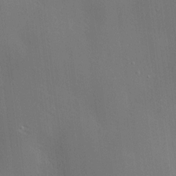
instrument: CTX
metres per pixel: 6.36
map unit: Hve
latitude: -9.3321
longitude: 175.7288
